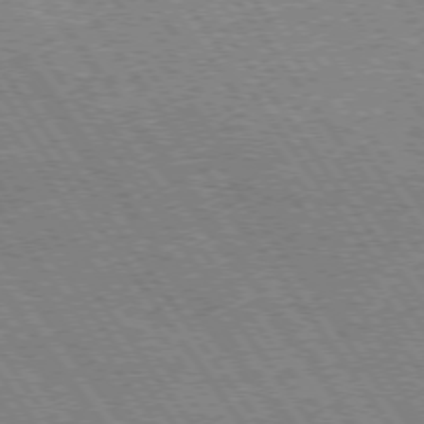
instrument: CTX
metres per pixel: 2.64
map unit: Hpe
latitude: 73.7639
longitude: -139.3859
